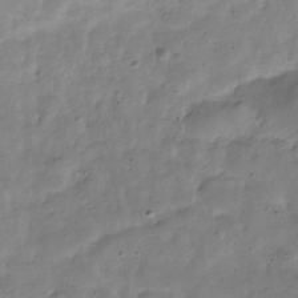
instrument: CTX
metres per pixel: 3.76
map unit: Hve
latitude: -31.5777
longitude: 91.6911
